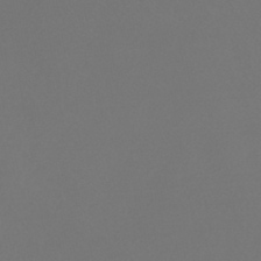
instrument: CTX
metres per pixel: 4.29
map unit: HNhu
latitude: -43.9178
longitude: 94.2172
